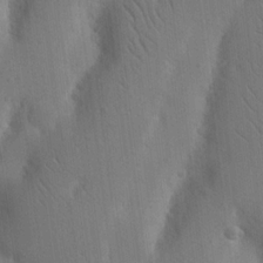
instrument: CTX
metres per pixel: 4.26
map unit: Nhu
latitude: 15.6127
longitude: -77.4048
